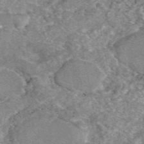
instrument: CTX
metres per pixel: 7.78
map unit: eAb
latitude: 48.9703
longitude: 109.7478
